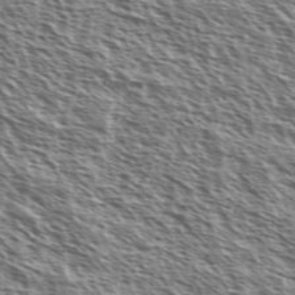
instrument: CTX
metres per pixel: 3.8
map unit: Ave
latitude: 37.3860
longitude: -111.5560
